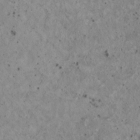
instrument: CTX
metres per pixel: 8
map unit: HNhu
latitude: 2.9324
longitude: 4.7652
